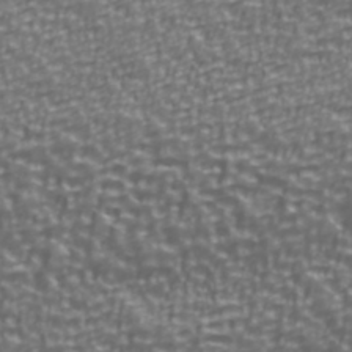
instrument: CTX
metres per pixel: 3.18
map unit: Ave
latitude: 40.8380
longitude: -112.9703
